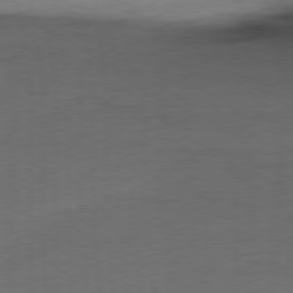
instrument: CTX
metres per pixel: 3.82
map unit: Ap
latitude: -76.9920
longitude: -74.0444
